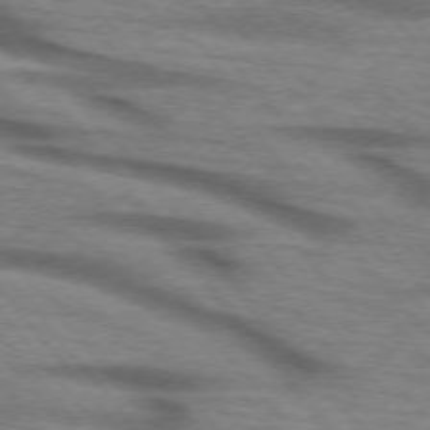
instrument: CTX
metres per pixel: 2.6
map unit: lApd
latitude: 73.6316
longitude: -72.0822
